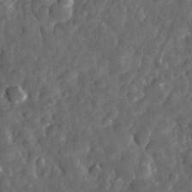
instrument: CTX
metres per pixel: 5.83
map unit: eHh
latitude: 30.9892
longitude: -69.4993
